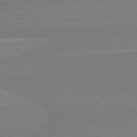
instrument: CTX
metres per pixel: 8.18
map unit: lApd
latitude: 80.4979
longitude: 168.8219
